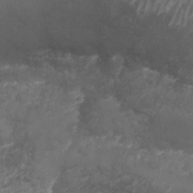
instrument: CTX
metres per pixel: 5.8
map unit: Nhu
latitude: 25.9150
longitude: -63.2537
